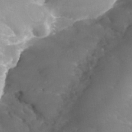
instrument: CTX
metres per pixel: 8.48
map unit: Nhe
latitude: -37.3320
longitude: -112.8002
